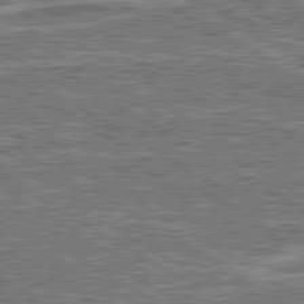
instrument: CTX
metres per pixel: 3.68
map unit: lApd
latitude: 80.5735
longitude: 172.6140
